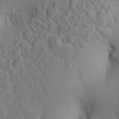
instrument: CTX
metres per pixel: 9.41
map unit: Aa
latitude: 26.9136
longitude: -148.4223
